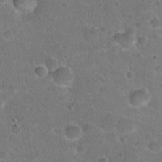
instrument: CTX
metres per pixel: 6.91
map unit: Hto
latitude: 21.7261
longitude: -48.4034
